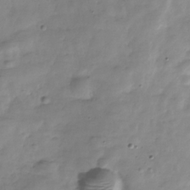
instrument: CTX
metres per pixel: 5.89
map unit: Hve
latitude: -31.1620
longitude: 90.8597
